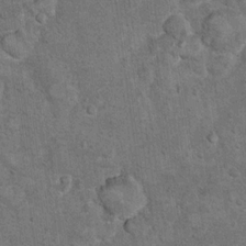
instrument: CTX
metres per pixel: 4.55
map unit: Hto
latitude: 10.5924
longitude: -36.0633
